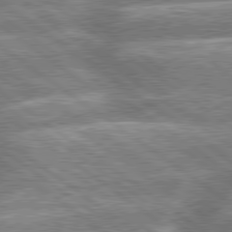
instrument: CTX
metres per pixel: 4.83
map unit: lApd
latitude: 79.6694
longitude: -158.5546
